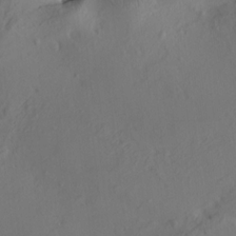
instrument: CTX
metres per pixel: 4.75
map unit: HNhu
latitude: 10.6302
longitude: 23.8045
